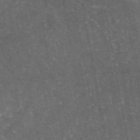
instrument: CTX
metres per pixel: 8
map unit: eAb
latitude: 46.3468
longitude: 119.5021
